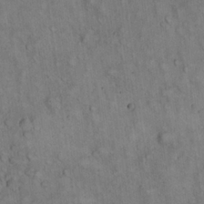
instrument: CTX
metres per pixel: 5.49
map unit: eHh
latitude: 22.5735
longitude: -61.2915
